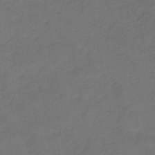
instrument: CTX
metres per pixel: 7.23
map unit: lHb
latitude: -39.2187
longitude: 70.8597
